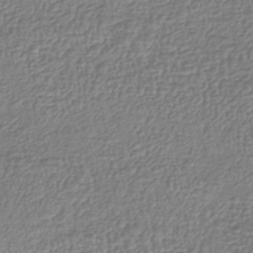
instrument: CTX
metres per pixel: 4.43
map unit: lHb
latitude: -41.5399
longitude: 71.8989
